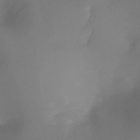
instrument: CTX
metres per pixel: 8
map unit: Ht
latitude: -16.7086
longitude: -42.7057
